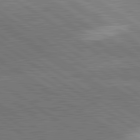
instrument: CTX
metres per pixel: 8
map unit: lApd
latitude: 81.4426
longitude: 140.8975
